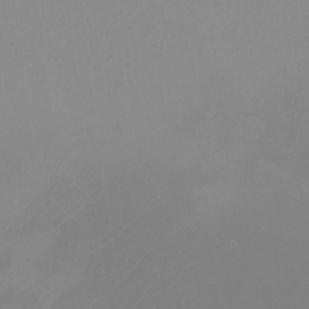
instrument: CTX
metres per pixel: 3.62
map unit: Nhu
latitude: -8.9542
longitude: -94.8191
